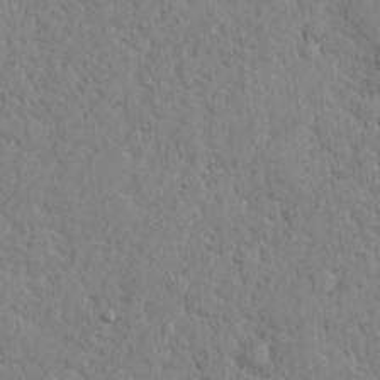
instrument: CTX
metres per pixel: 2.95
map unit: lHvf
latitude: 24.5167
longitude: 143.3509
